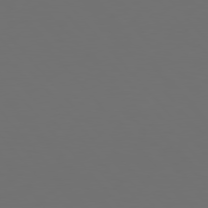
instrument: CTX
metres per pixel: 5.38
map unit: Hpe
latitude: 77.2159
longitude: -165.8772
